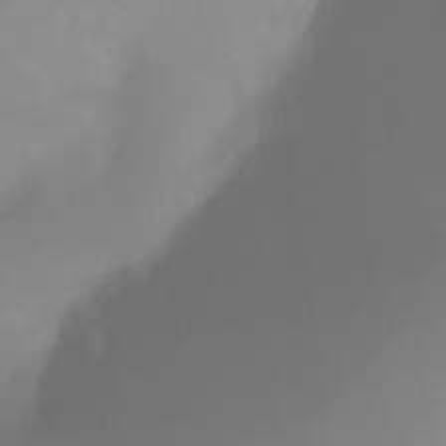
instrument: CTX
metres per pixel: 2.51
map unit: Ht
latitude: -11.7478
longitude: -46.0255
